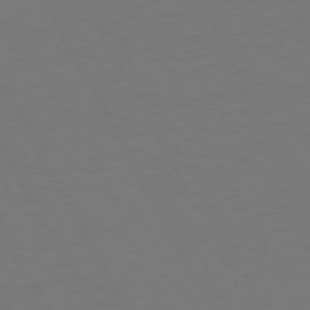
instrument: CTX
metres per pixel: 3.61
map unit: Hpe
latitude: 72.0255
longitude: -127.0270
